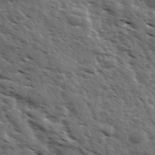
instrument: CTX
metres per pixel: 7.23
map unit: Ave
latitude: 17.7450
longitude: -132.1956
